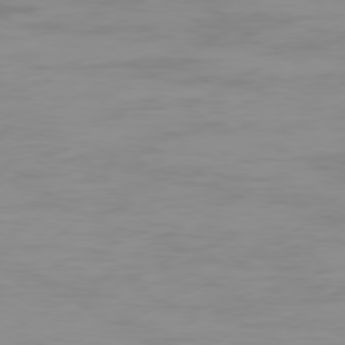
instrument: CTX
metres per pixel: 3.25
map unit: Ap
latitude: -79.3887
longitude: -77.1025
